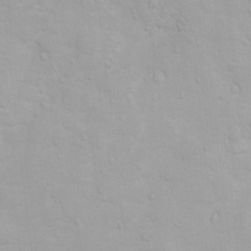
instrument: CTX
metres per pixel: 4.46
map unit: Ht
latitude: 3.9528
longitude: -22.5357
